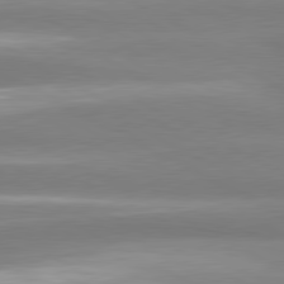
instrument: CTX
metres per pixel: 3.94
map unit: lApd
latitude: 80.9136
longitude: -135.5560
